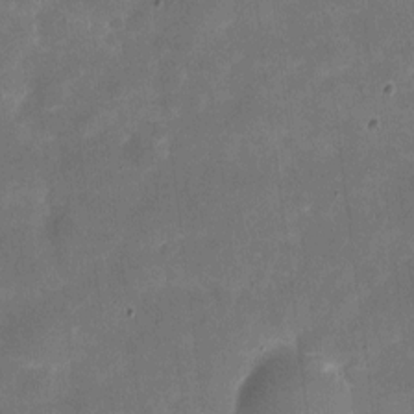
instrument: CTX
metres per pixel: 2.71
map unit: eHh
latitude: 4.4979
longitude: -66.6301
